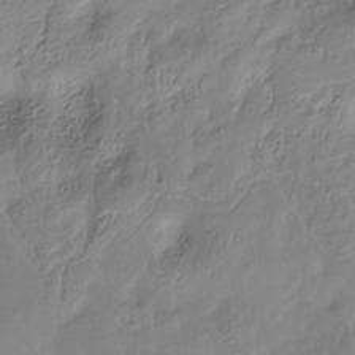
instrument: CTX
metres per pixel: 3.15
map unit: Hve
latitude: -34.6329
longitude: 89.4832
